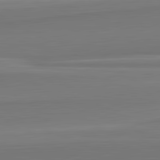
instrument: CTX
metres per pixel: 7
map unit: lApd
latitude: 82.4978
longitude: 169.6910
